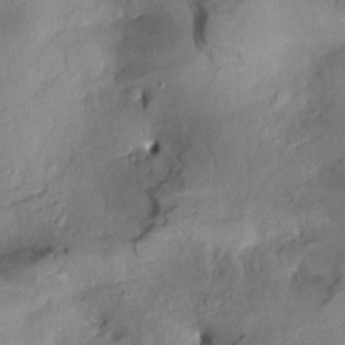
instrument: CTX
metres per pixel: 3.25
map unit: Aa
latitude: 8.7813
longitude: -142.5168
